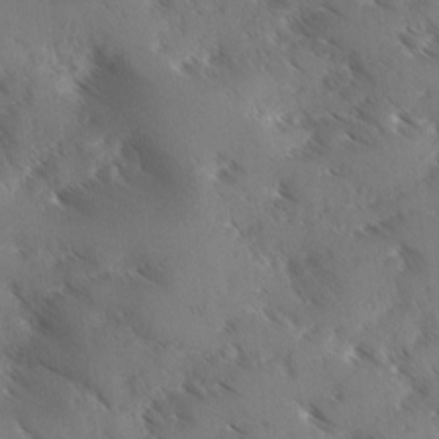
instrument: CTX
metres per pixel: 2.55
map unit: Ave
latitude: 0.5545
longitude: -111.3671
